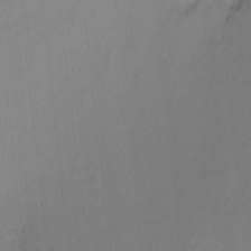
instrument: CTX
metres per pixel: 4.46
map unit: Ht
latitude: -8.2928
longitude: -38.2333
